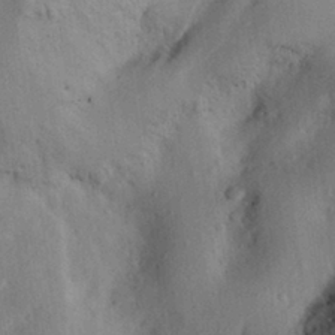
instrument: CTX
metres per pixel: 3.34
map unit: Aa
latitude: 28.6868
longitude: -145.6316
